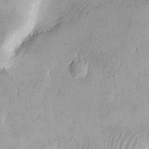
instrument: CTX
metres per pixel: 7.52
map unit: Ave
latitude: -7.4265
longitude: -118.6679
